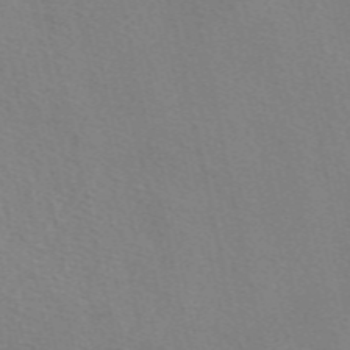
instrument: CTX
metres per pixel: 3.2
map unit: eAb
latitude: 51.0080
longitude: 108.9731
